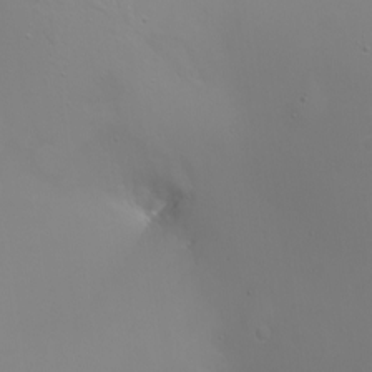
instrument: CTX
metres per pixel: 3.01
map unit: Nhu
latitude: -7.1809
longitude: -79.1970
